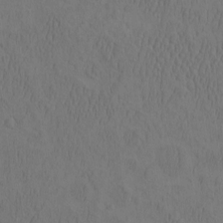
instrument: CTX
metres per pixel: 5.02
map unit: eHh
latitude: -2.8785
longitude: 17.9556
